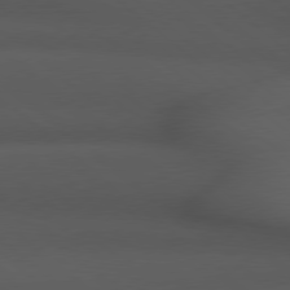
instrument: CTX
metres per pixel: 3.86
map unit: Hpe
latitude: 78.7058
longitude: -161.8205
